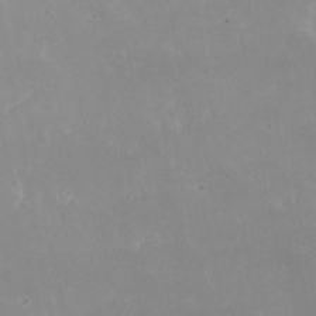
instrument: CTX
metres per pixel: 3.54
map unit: Nhu
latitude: 24.2711
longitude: -62.0444
